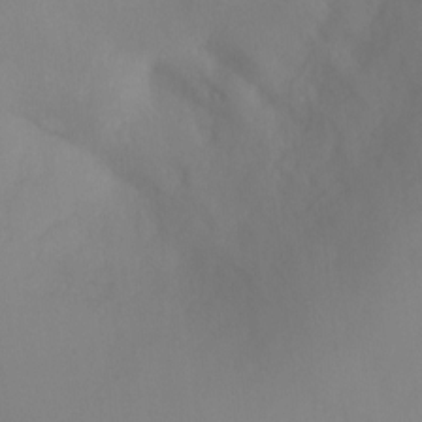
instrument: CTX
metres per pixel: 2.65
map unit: Ht
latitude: -10.3117
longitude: -33.1781
